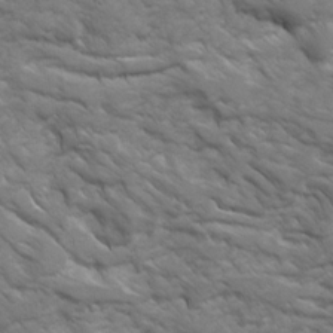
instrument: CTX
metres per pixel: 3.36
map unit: Ave
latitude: 16.8191
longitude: -131.6316
